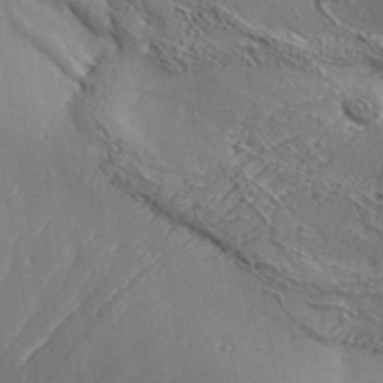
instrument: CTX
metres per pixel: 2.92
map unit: Aa
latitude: 34.0255
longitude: -134.8191
